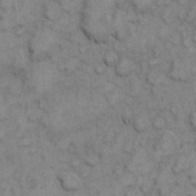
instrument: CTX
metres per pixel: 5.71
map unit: eHh
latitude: 6.9325
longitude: -64.7813
